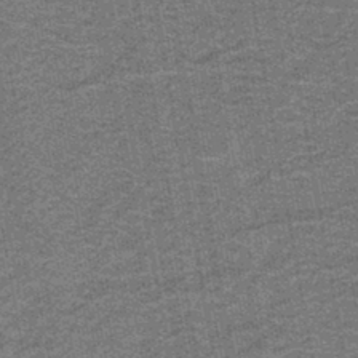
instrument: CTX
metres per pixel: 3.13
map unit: lHb
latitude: -43.2375
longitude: 56.1417
